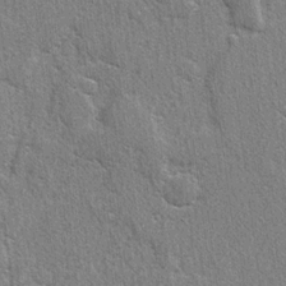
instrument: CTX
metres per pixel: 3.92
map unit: lAvf
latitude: -5.4454
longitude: -109.6127
